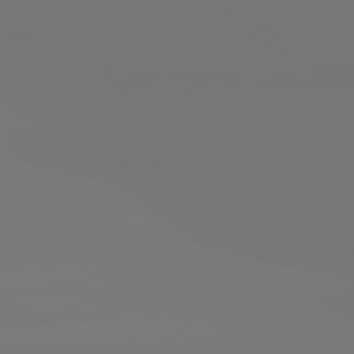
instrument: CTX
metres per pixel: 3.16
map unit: lApd
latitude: 81.1592
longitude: -148.1389
